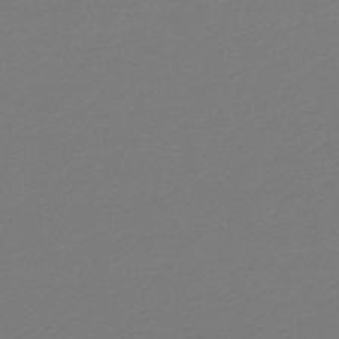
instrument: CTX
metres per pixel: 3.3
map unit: lHb
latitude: -47.4454
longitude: 60.6330
